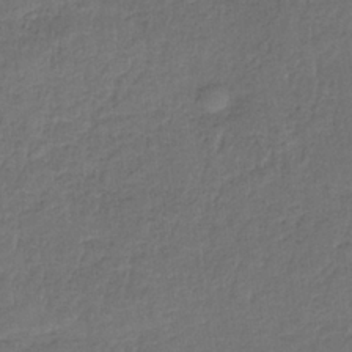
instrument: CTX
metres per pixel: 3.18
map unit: HNb
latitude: -35.4454
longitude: 59.0864
